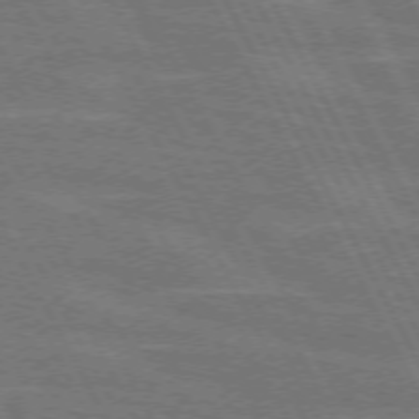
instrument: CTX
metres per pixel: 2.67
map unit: lApd
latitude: 71.6694
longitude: -54.9514
